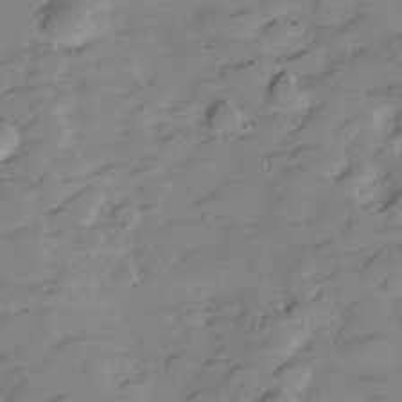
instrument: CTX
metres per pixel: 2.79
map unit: Hve
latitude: -28.8597
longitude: 91.2565
